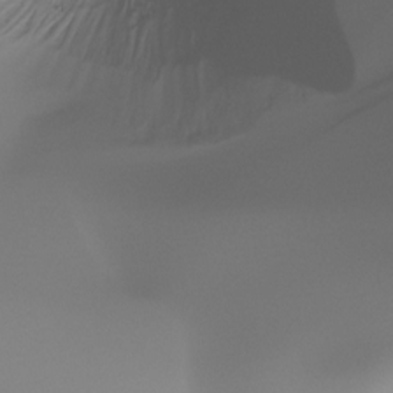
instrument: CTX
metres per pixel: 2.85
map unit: Ht
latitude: -16.0661
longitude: -44.8758
